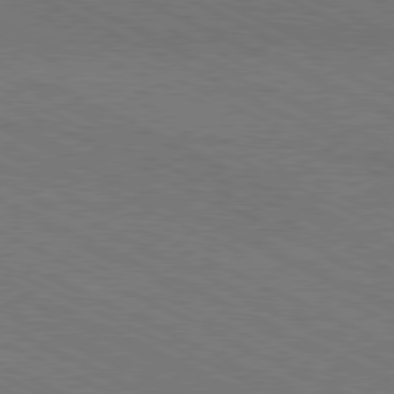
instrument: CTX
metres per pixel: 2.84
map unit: Hpe
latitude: -81.6722
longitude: 17.8045
